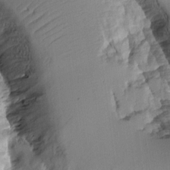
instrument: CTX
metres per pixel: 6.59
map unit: Aa
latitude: 10.8569
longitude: -127.2726
